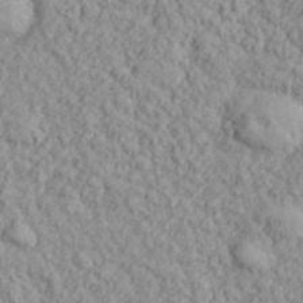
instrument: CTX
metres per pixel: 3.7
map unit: lHvf
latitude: 38.5168
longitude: -90.7057
